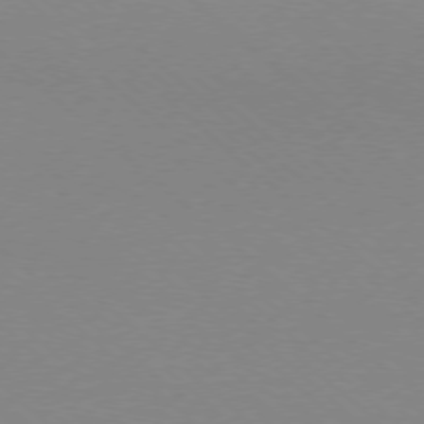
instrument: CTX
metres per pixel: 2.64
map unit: Ap
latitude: -77.9556
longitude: -90.9703
